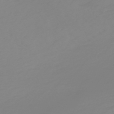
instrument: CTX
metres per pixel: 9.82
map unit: HNb
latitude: -54.0661
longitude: -33.5560
